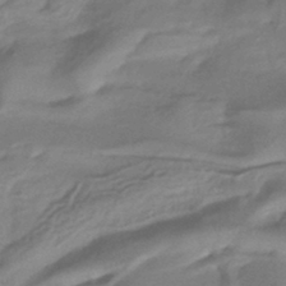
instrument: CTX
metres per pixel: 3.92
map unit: HNhu
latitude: -41.5399
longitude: 94.2172
